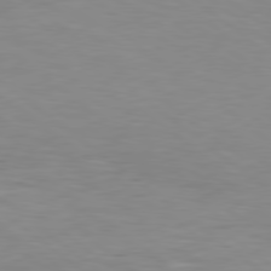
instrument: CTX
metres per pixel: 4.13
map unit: Hpe
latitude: 79.2915
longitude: -128.6301
